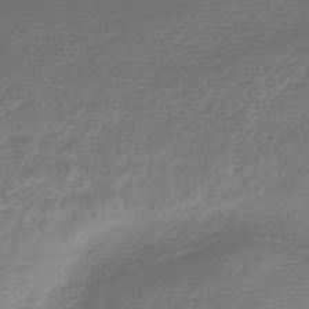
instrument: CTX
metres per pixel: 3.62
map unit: lHb
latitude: -43.3698
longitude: 69.8611
